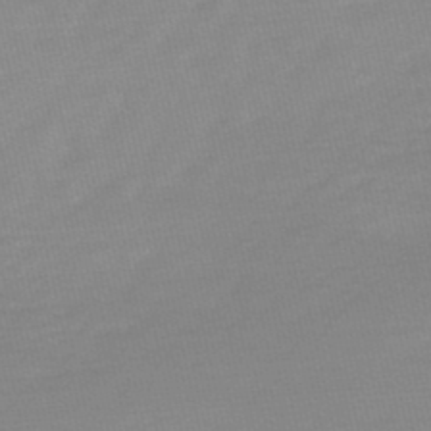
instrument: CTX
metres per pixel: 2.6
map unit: HNb
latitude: -49.5399
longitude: -38.5924
